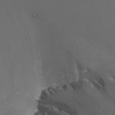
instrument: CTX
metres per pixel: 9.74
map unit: Nhu
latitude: -7.6344
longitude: -75.1592
